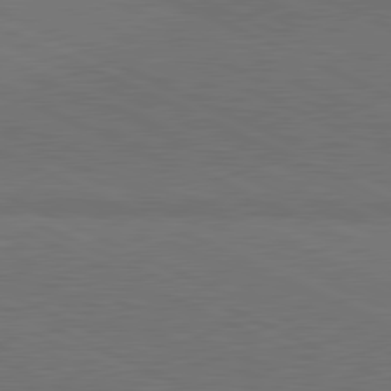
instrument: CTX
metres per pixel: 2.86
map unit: lApd
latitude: 81.2159
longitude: 148.0283
